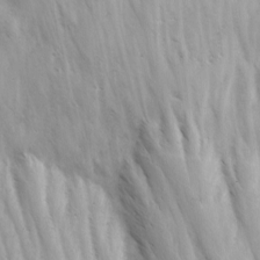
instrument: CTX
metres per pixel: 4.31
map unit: Ave
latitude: 0.8380
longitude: -112.8380
